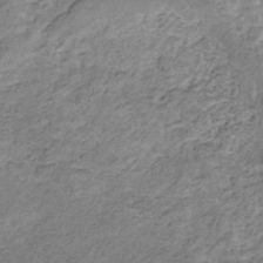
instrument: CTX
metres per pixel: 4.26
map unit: eHb
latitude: -31.0486
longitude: 68.8408
